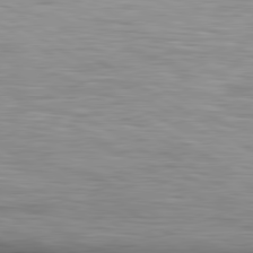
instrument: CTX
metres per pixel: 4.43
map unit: lApd
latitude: 80.4979
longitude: 161.2565
